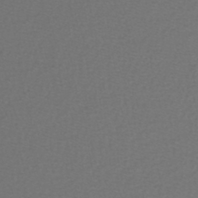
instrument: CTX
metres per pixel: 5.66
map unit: lHb
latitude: -43.6910
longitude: 72.5385
